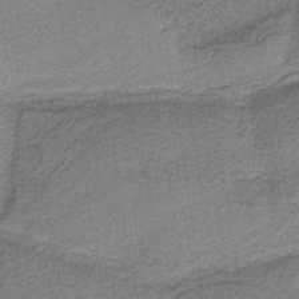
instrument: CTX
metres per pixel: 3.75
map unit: HNb
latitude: -36.5007
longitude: 54.4818
